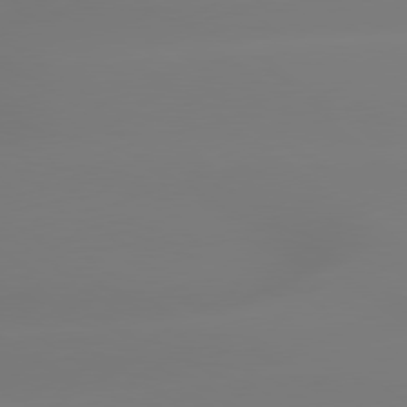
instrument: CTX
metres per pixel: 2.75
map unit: lApd
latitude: 79.5749
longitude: -136.1389
